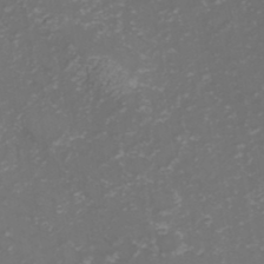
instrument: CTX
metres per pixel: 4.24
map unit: Hve
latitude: 33.2537
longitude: 149.2376
